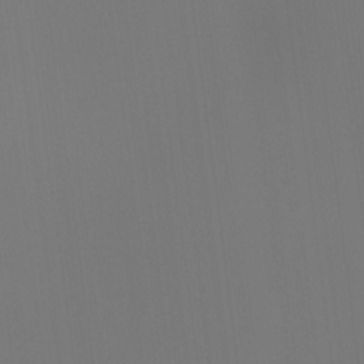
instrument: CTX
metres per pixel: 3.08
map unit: HNhu
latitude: 10.2523
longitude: 22.9164
